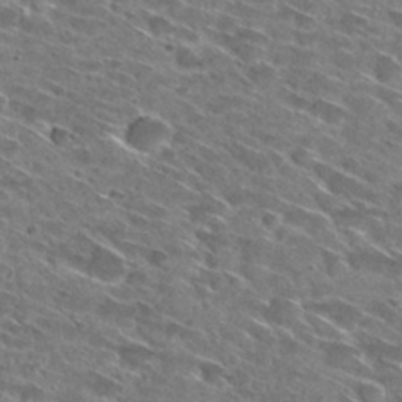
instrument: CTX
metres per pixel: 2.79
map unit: Hto
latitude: 29.5938
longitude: -44.9702
